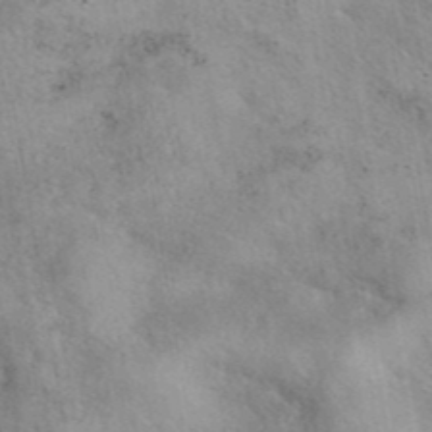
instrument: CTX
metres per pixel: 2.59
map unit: eAb
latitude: 41.9339
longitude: 107.5777
